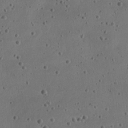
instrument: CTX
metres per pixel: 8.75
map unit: Nve
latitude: -25.3510
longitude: 107.4833
